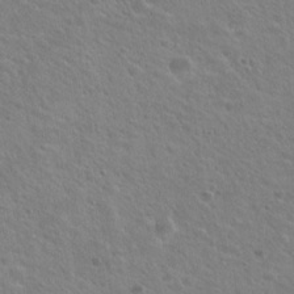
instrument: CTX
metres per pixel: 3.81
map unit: Hto
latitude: 20.3468
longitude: -54.5923
